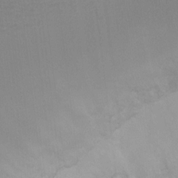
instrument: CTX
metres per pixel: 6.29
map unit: Ht
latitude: -8.4818
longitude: -34.4412
